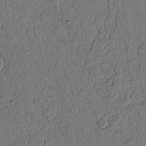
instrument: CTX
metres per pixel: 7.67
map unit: Ht
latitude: 10.0444
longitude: -78.1389
